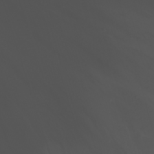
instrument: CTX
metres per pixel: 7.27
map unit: Nhu
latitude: -8.2739
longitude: -84.1578
